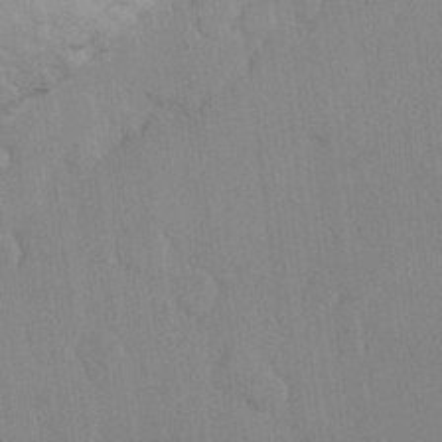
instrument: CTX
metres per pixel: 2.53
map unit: Hve
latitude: 26.5357
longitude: 150.9353
